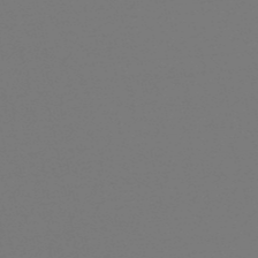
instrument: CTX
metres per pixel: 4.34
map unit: eHb
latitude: -50.1984
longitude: 69.8044
